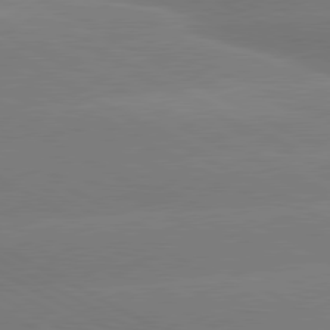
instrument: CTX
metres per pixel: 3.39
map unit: lApd
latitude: 80.6679
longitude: -147.2537
